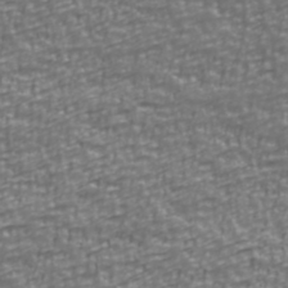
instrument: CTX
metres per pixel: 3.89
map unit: Ave
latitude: 40.8946
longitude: -113.0080
